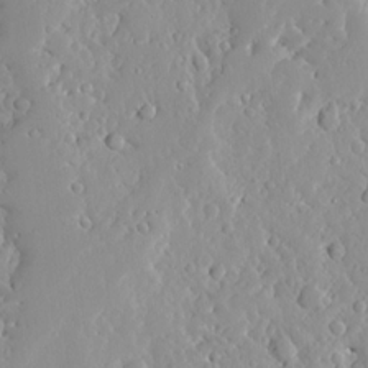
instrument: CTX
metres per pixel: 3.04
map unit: Ave
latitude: 12.9325
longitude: -134.9513
